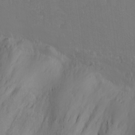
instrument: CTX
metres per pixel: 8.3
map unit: Nhu
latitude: 0.1011
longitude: -76.3467
